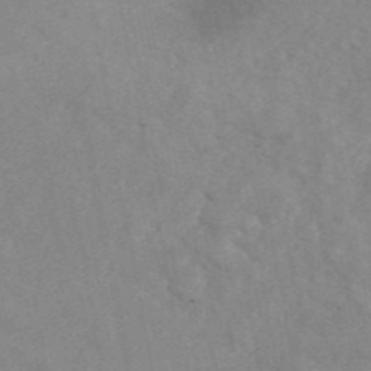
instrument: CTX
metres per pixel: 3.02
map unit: ANa
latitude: 46.2334
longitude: 26.1227
